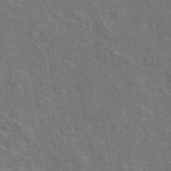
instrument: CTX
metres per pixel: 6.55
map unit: eAb
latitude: 43.5560
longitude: 107.6344
